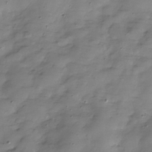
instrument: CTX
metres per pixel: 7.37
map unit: Hve
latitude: -32.0661
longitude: 91.0676
